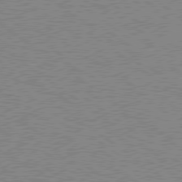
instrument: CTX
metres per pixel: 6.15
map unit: Hpe
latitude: 78.7058
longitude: -145.3670
